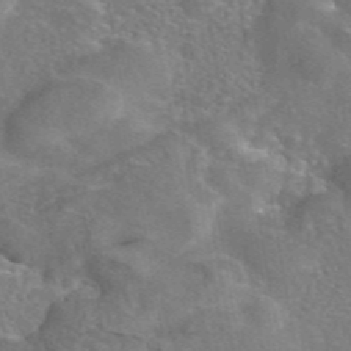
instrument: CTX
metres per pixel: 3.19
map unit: eAb
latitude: 44.8947
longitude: 107.1998
